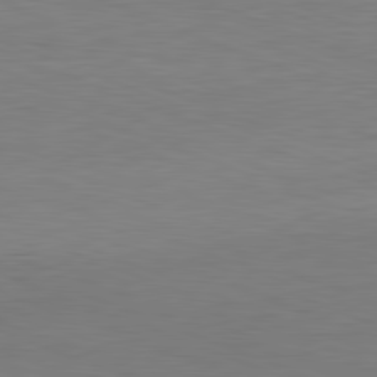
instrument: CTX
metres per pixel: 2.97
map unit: Hpe
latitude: -81.9556
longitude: 9.2187
